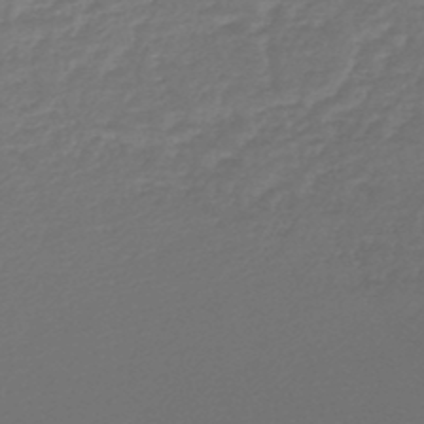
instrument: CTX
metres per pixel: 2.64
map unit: lHb
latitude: -46.0850
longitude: 60.2362
